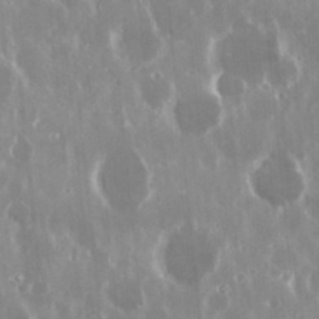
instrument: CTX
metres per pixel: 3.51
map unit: Nhu
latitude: 24.8757
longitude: -60.9513
